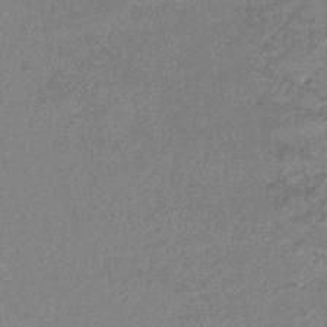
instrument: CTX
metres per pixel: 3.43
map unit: eHb
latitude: -36.9541
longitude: 77.0864
